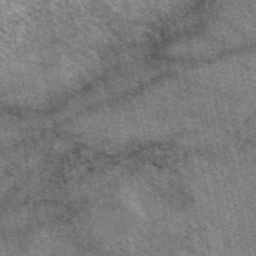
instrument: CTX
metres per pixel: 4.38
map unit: eAb
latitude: 50.0633
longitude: 114.9353
